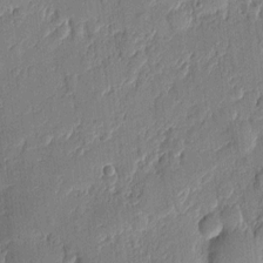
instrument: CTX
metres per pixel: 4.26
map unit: eHh
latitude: 6.1389
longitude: -73.2726
